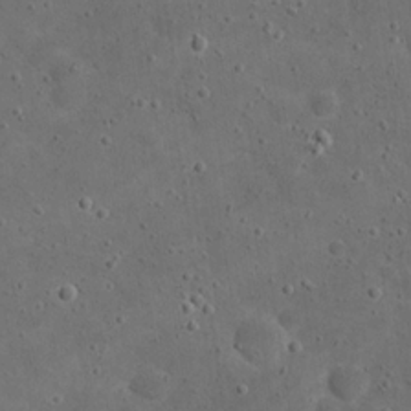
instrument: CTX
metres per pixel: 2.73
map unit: eHh
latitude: 20.8191
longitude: -65.5749
